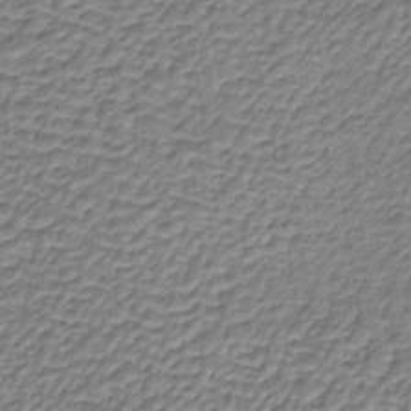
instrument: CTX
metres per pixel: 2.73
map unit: lHb
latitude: -36.5384
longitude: 58.9541
